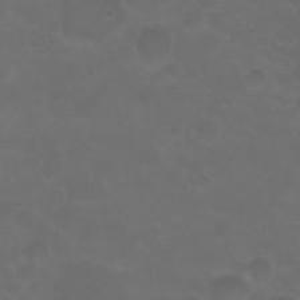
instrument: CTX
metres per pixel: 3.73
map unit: eHh
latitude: 0.8191
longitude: -54.6868
